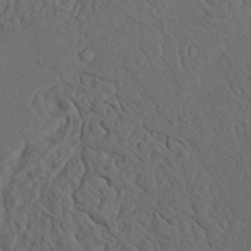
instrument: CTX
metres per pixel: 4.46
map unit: Ave
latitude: 23.5749
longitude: -132.1956
